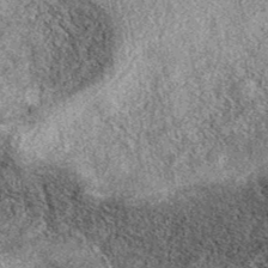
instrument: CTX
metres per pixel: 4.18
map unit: eAb
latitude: 38.7813
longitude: 108.4629
